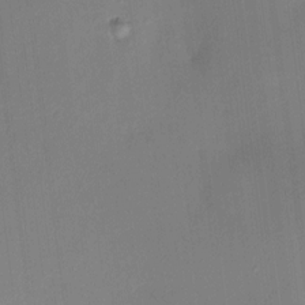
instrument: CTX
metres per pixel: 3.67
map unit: HNhu
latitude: 8.2523
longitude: 8.2361
